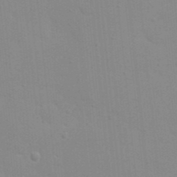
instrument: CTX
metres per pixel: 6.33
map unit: eHh
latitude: 20.6302
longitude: -64.0444
